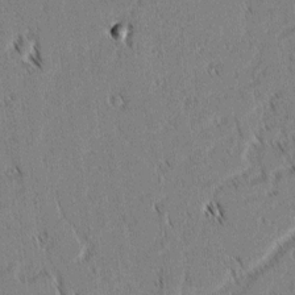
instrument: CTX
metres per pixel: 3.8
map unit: lAvf
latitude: 1.9717
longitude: -106.0633
